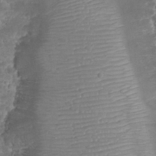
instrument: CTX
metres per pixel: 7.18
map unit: eHh
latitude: 32.8002
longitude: -62.7624
